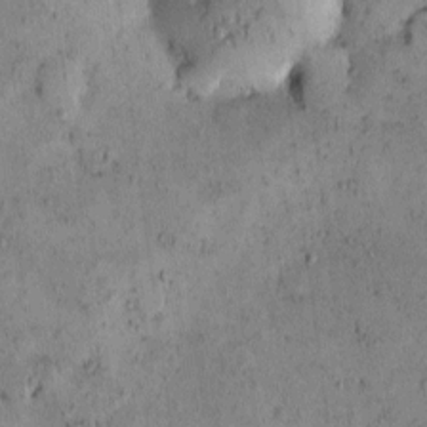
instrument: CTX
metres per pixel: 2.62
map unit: eHh
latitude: -0.5574
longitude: 19.0109
